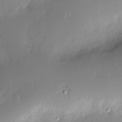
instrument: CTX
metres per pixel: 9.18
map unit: Nve
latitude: -8.2172
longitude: 173.0675
